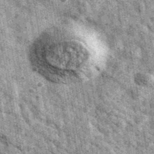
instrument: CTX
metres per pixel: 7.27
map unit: Ave
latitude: 40.6679
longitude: -106.7246
